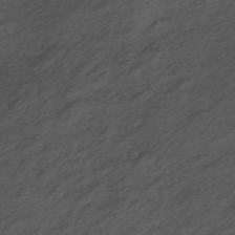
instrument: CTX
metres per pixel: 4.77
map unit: ANa
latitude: -44.8597
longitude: 105.5777
